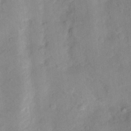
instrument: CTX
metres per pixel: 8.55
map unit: Hto
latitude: 7.2159
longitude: -36.2523
